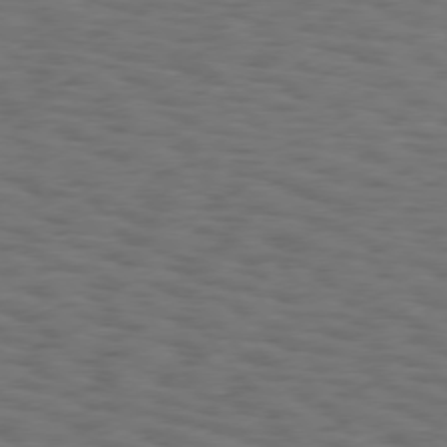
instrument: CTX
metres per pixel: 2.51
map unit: Hpe
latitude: 75.6694
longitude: -134.0444
